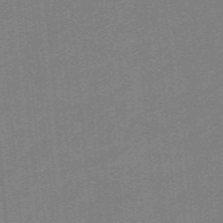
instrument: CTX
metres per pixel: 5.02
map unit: eHb
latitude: -44.5196
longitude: 87.7667
